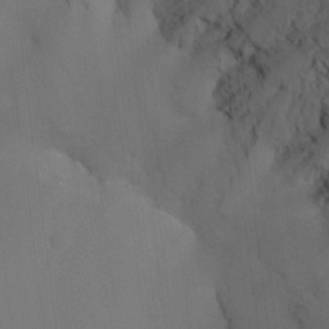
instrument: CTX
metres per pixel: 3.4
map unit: Nhu
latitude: -15.2943
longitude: -56.7624
